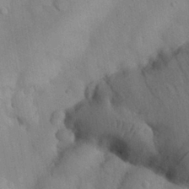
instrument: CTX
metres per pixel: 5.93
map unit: Nhu
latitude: 26.4034
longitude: -72.2334
